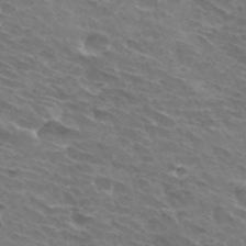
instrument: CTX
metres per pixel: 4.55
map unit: Hto
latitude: 32.4979
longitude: -43.1025
